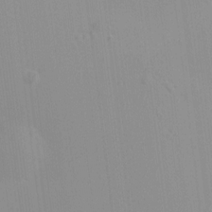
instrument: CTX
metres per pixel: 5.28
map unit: HNhu
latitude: 5.6505
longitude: 2.3495
